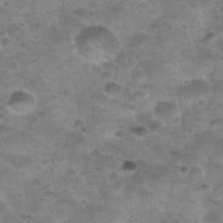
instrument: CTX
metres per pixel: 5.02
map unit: Nhu
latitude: 31.5560
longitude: -52.5546
